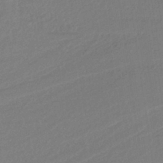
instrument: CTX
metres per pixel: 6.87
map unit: HNb
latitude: -36.9919
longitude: 58.3306
